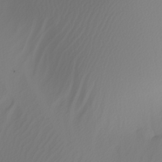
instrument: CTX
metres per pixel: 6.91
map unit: Nhu
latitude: -6.5762
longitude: -94.2712
